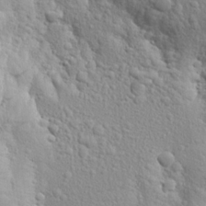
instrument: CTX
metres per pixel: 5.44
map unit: Aa
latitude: 23.7072
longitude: -146.9514
